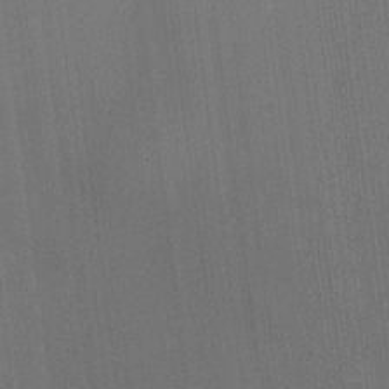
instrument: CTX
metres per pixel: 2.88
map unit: HNhu
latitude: 8.4223
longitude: 16.1228
